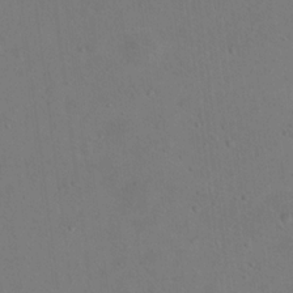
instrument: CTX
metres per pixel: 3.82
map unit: Nhu
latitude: 14.1956
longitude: -36.5546
